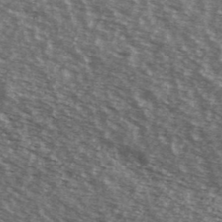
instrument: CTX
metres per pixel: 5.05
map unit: Ave
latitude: 39.5749
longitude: -109.0269
